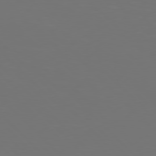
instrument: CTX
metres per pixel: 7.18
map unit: Hpe
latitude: 77.2537
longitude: -170.7813
